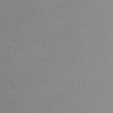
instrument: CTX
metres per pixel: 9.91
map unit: Ht
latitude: -3.2186
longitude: -26.9136
